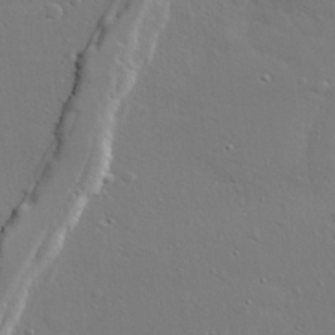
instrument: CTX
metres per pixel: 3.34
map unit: lAvf
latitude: 28.9702
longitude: -108.2900
